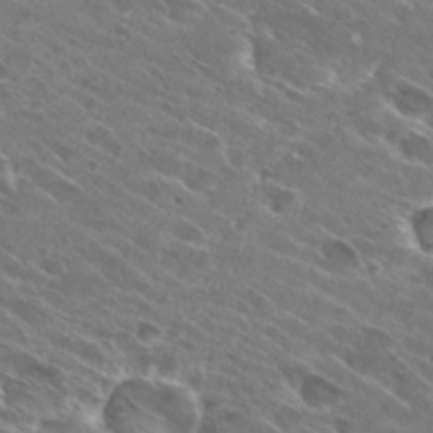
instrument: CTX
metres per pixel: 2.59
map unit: Hto
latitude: 29.3104
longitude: -43.8394
